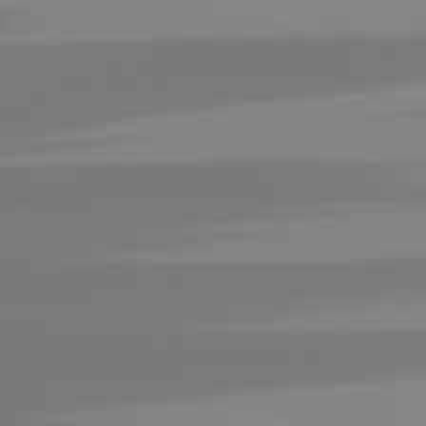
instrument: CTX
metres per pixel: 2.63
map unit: lApd
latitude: 81.8394
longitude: -148.9325
